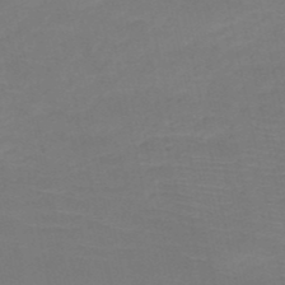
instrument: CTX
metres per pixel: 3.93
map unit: HNb
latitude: -50.4062
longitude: -43.2348
